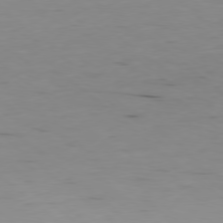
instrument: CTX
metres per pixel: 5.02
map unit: Hpe
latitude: -78.6707
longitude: 12.6708
